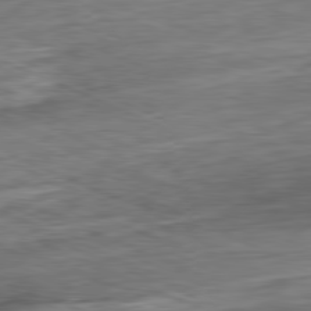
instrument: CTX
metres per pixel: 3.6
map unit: Ap
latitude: -81.3888
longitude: -90.2145
